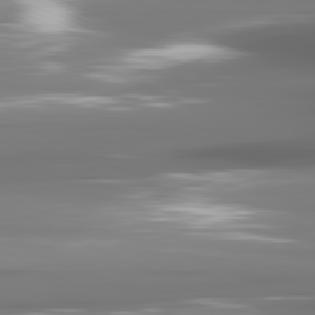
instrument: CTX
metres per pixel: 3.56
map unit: lApd
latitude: 81.3104
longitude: -141.4048
